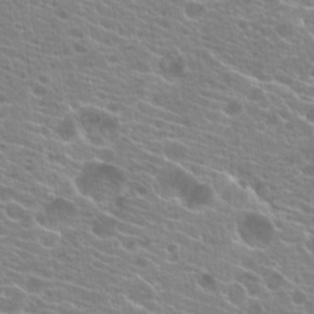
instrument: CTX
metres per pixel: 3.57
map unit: Hto
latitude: 21.2159
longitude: -40.2900
